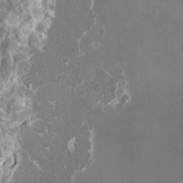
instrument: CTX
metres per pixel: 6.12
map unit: HNhu
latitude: 2.4601
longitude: 6.5574
